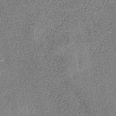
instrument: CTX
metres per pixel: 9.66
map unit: HNb
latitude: -33.8045
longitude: 54.0661
